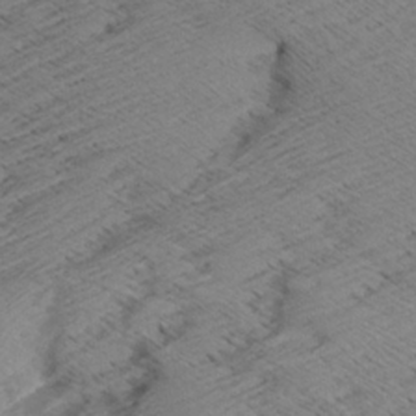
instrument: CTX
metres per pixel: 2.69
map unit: Aa
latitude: 8.3845
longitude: -140.2711
